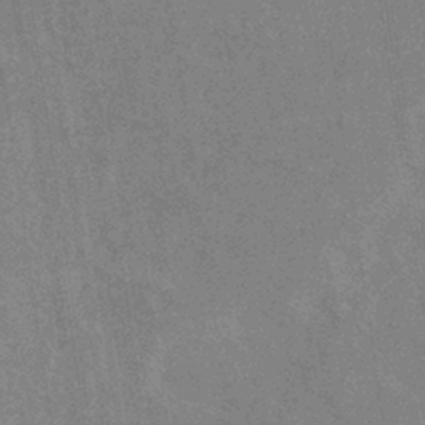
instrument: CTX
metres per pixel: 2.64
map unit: eHb
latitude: -37.1431
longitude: 76.3873
